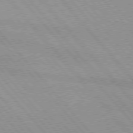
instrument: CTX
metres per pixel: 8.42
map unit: lApd
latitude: 76.1389
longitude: -86.1011
